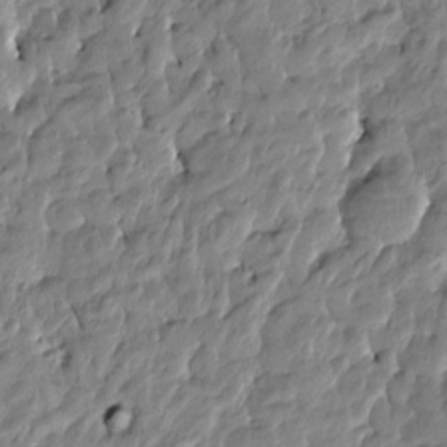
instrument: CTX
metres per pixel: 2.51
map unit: Htu
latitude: -4.5573
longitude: 177.1809
